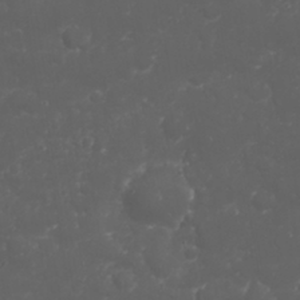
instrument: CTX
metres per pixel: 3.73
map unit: Nhu
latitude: 23.7638
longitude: -59.8017
